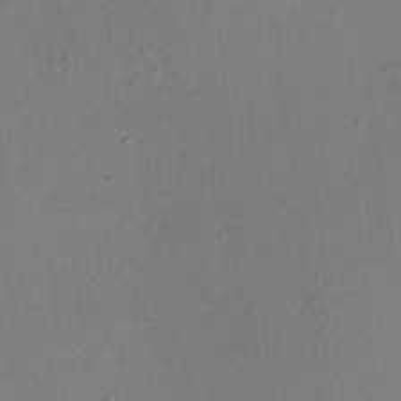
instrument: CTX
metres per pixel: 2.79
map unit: HNhu
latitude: 7.4804
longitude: 0.0472
